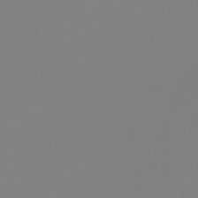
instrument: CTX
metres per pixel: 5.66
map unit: HNb
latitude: -47.6910
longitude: -48.6490
